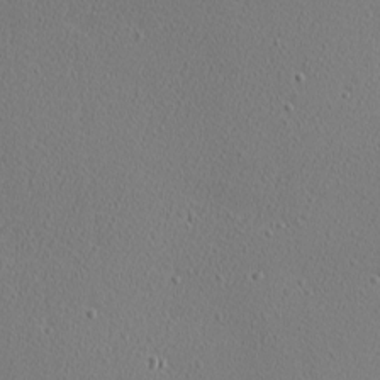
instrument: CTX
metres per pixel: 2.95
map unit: Nhu
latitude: 0.8758
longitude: -78.2145
